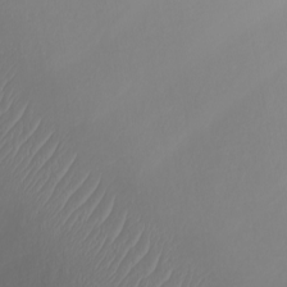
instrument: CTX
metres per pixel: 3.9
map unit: Nhu
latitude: -8.7085
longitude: -84.3089
